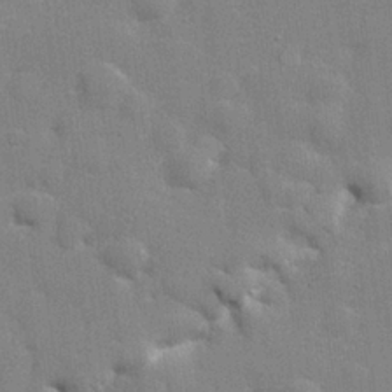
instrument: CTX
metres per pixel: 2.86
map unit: lHvf
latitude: 24.4601
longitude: 142.7274
